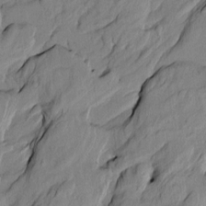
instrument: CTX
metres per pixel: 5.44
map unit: Htu
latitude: -8.2550
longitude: 177.6533
